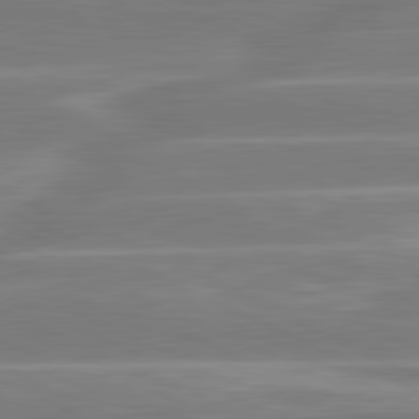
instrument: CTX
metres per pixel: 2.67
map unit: lApd
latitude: 81.1592
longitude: -131.1593
